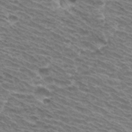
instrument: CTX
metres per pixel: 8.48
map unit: Hto
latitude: 31.4805
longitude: -42.3278
